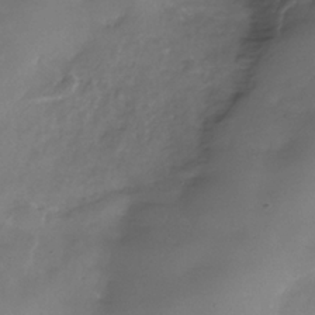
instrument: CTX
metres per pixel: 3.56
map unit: Nhe
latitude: -35.9367
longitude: -92.4979
